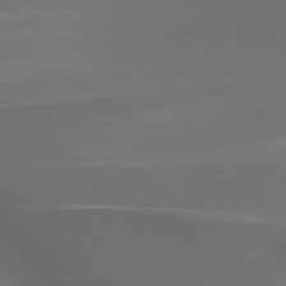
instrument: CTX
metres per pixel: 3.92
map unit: lApd
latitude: 79.8017
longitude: -176.1389
